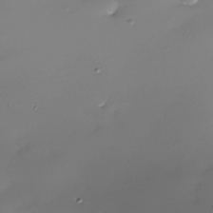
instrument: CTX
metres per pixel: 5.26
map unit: Nhe
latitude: -36.2361
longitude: -117.4993
